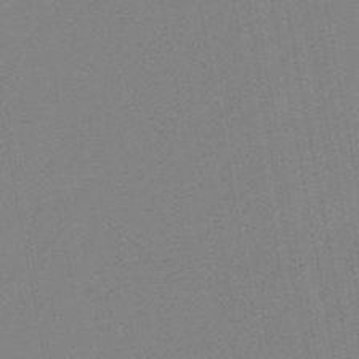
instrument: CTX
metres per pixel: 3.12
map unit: lHb
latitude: -49.7100
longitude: 74.8219
